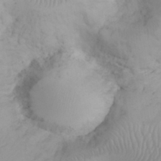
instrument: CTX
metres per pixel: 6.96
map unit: eHh
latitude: 31.7639
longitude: -65.2915
